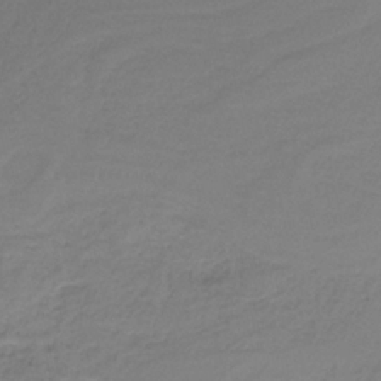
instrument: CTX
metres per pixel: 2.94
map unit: HNb
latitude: -34.8030
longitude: 53.7099
